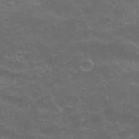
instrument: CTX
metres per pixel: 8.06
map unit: Nhu
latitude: 26.8191
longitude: -53.0837
